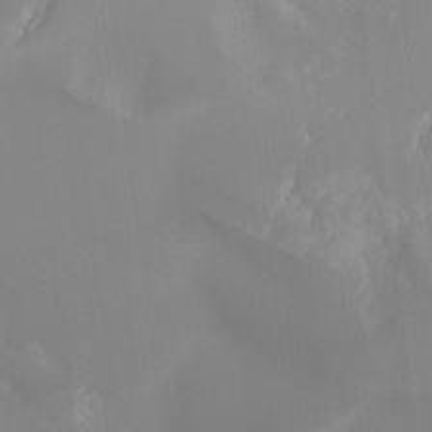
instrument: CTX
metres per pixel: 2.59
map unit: Nhu
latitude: -8.4629
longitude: -52.2523
